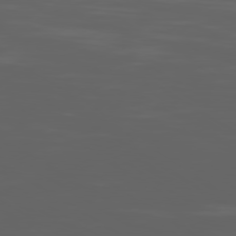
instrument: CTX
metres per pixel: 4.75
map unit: Ap
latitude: -79.9367
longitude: -94.0444
